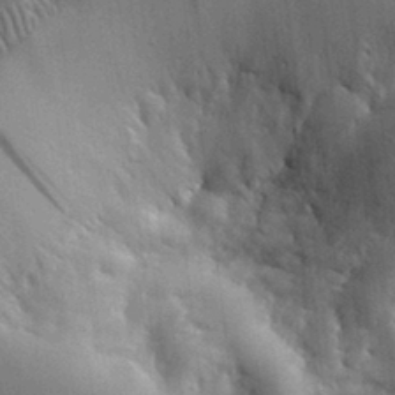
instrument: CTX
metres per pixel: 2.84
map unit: eHh
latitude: 30.8947
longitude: -72.9703
